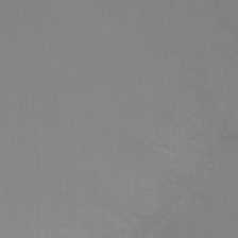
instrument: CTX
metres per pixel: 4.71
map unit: Ht
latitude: 1.4237
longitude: -20.3279
